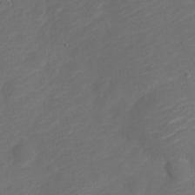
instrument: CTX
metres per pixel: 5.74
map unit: Nve
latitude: -17.6533
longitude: 106.9920
